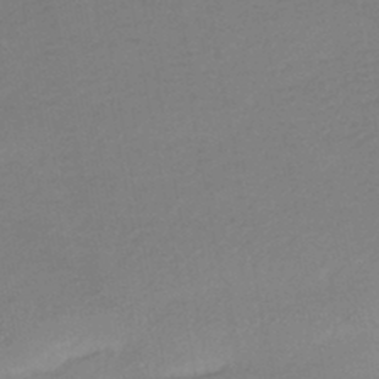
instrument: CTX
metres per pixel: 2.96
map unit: HNhu
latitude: -45.6155
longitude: 94.1983
